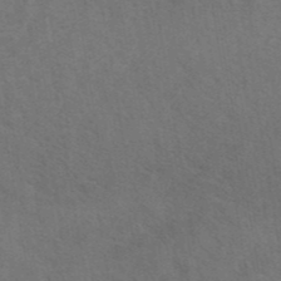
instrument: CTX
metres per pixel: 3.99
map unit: eAb
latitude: 42.4601
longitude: 108.1228
